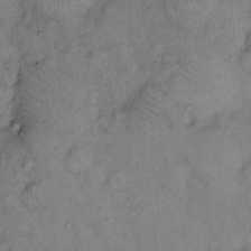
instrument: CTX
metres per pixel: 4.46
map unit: eHh
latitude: 10.9703
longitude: -62.8569
